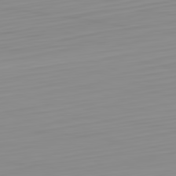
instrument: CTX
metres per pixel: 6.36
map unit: Hpe
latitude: -82.4251
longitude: 17.4833
